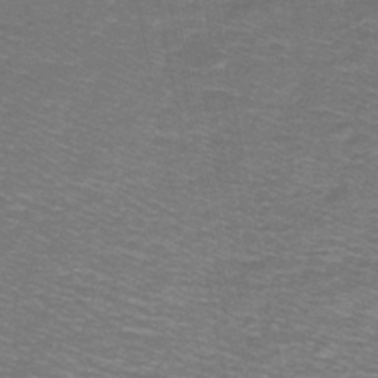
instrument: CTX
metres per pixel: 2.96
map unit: lHb
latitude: -43.3698
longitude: 54.6519
